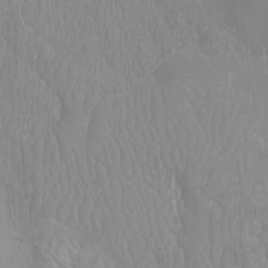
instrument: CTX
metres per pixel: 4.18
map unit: Nhu
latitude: -7.1620
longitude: -93.5938
